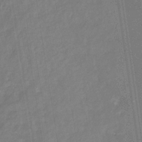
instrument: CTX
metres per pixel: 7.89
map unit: eHb
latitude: -34.6141
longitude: 73.5399
